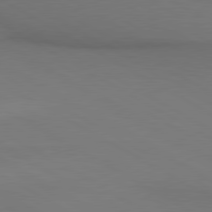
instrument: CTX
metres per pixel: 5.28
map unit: lApd
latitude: 80.4034
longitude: 140.6707
